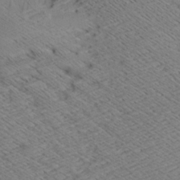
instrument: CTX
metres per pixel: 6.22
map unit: Aa
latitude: 8.7813
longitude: -140.4601
